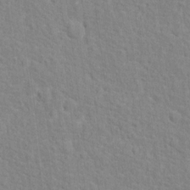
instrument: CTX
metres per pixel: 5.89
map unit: Hto
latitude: 12.8758
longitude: -37.8206
